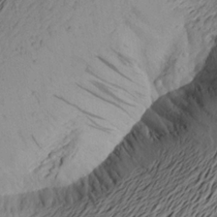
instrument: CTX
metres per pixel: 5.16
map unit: Aa
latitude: 22.4979
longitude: -148.9892
